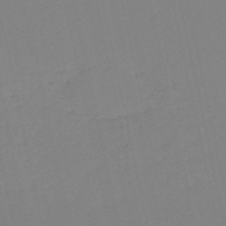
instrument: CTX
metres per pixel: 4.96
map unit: HNb
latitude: -53.1242
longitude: -39.4048
